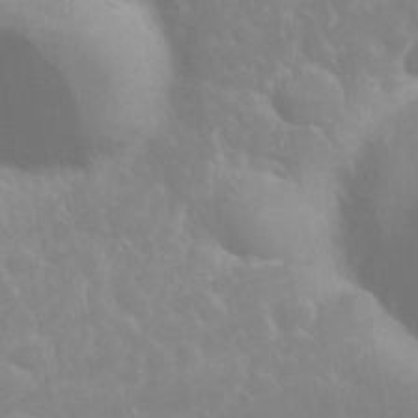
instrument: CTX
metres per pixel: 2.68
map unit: eHh
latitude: 32.5168
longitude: -60.7624
